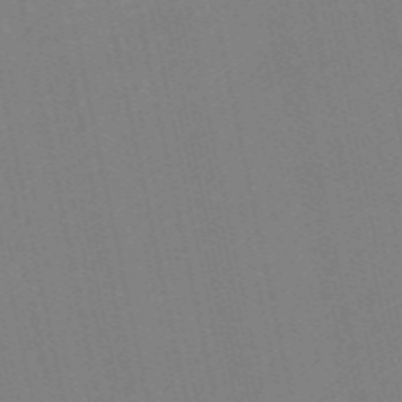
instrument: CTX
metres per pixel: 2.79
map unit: Nve
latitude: -57.6344
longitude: 50.1606
